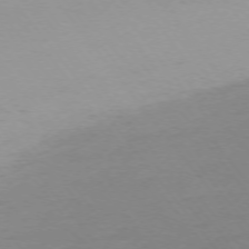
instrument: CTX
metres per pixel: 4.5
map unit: Ap
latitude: -75.1620
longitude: -71.6694
